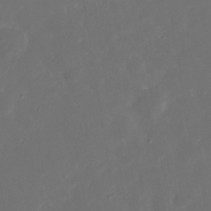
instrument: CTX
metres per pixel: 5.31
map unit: Nhu
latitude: 21.4427
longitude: -72.5168
